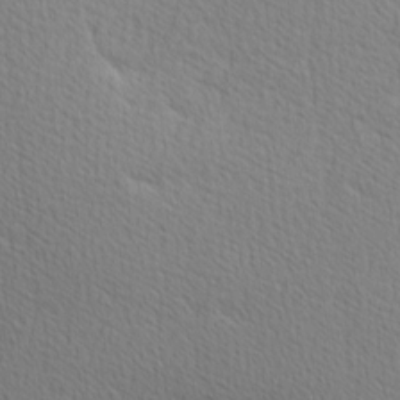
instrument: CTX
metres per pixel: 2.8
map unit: Ave
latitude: 11.0836
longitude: -107.5560
